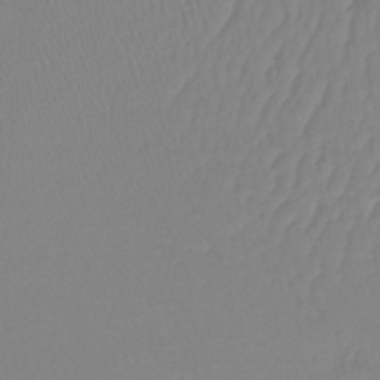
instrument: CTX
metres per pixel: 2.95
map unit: lHb
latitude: -42.1794
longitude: 59.5966
